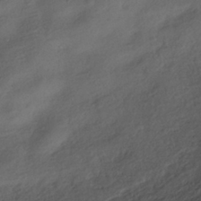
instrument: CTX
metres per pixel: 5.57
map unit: HNhu
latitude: -39.5210
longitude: 97.5399
